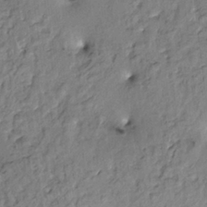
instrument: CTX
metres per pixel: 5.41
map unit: HNhu
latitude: 2.8191
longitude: 8.9731
